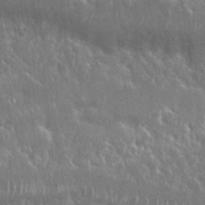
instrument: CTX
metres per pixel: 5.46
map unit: Nhu
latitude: 25.5560
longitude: -59.7828
